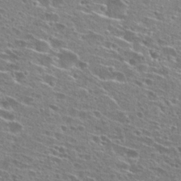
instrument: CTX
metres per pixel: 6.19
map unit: Hto
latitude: 26.2523
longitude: -45.8394
